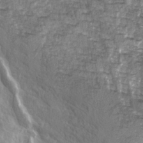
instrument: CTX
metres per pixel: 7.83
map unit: Ave
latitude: 15.0081
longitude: -132.5735
